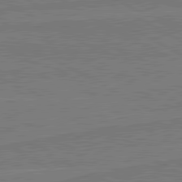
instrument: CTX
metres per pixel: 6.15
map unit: lApd
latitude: 80.8380
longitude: 168.3873
